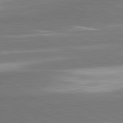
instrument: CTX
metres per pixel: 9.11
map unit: lApd
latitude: 81.6883
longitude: 174.8030
